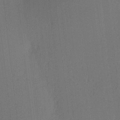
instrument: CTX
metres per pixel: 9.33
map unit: Ave
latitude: 13.0837
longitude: -107.0647
